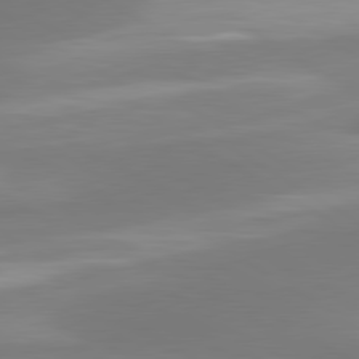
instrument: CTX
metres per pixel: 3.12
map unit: lApd
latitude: 80.4790
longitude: 175.2753
